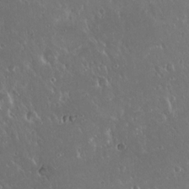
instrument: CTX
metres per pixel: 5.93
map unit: Hto
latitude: 19.0647
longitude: -57.7260
